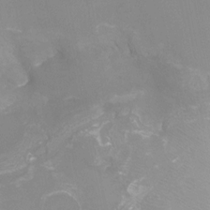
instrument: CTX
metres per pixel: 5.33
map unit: Htu
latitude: -11.0109
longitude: -72.1956
